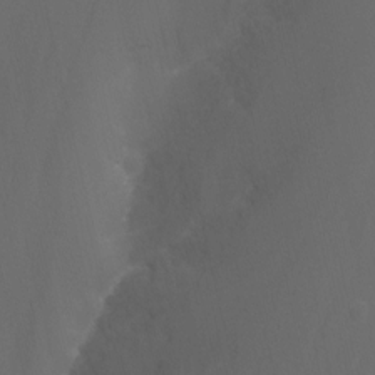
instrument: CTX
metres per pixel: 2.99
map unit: Nhu
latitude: -8.1228
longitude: -83.2914
